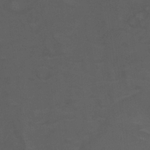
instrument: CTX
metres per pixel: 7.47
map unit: Nhu
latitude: 26.0255
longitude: -53.9339
